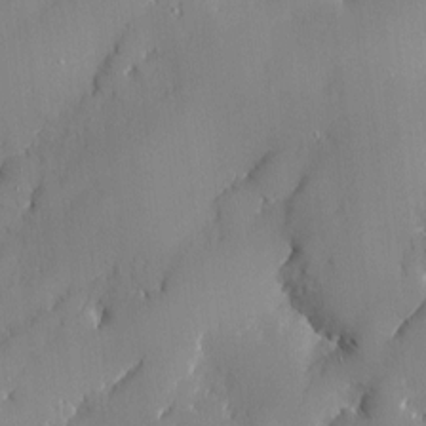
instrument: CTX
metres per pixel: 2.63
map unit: Htu
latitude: -7.2187
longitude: 175.7099
